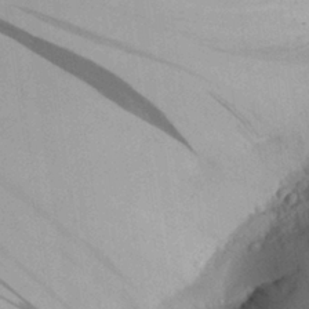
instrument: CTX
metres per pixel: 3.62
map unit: Aa
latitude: 28.1578
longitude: -135.8016
